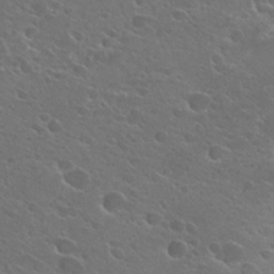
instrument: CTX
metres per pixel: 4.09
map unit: Hto
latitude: 25.1403
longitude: -39.6883
